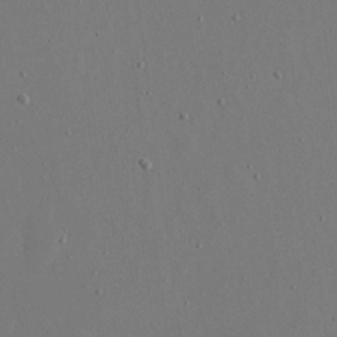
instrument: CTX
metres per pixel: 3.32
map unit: eHh
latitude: 16.1956
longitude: -69.9717
